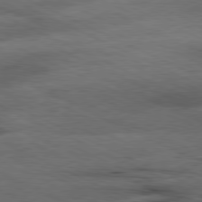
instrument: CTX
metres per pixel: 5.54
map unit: Ap
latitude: -81.2187
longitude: -91.3860
